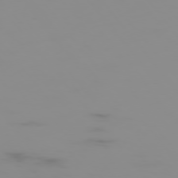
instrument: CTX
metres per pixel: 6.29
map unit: Hpe
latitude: -75.9178
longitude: -10.5168
